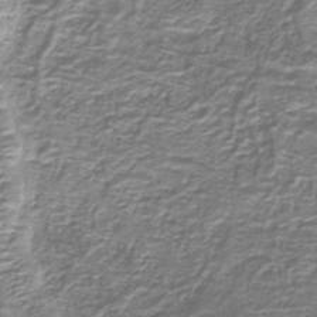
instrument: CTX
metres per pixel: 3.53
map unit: lHb
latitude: -40.5951
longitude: 54.8030
